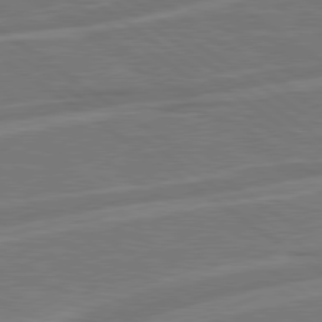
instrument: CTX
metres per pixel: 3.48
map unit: Hpe
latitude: 78.9703
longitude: -127.4993
